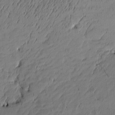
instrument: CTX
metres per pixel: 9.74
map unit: Htu
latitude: -6.1228
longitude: 176.2739
